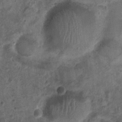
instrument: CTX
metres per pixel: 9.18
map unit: Nhu
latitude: 3.1403
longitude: -14.7247
